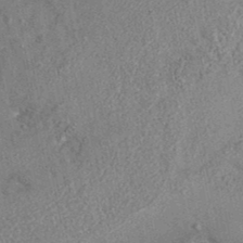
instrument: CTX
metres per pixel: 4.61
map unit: eAb
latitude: 35.3859
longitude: 113.1431
